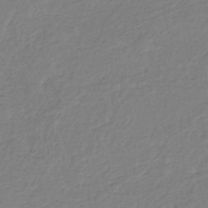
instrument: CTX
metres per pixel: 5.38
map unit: eHh
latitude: -45.5588
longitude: -29.3481
